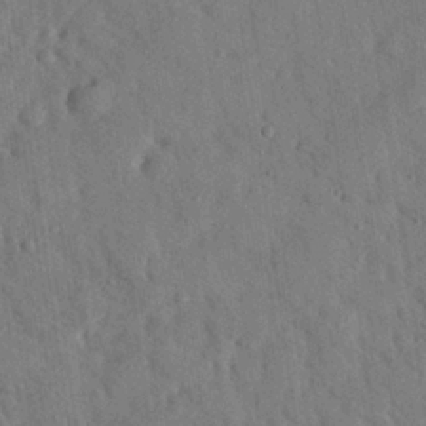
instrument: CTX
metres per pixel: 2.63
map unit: eHh
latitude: 26.0822
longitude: -76.8002
